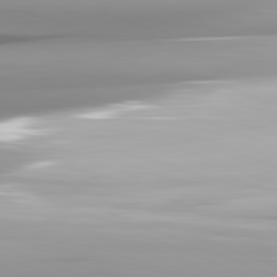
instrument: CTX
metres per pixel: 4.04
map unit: lApd
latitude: 81.9717
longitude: -147.7261
